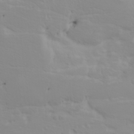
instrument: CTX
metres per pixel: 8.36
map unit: HNhu
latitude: 6.4790
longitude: 14.3118
